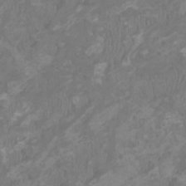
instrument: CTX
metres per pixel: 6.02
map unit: HNhu
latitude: 1.6694
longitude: -1.7638
